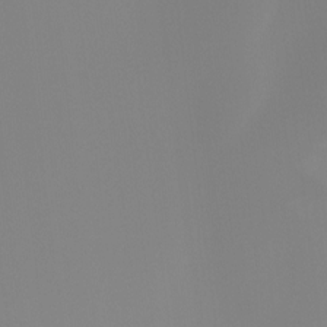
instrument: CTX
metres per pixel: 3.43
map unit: Ht
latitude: -13.6911
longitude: -50.7813
